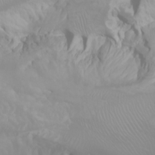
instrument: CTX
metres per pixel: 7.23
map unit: Htu
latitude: -0.6330
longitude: -75.8205
